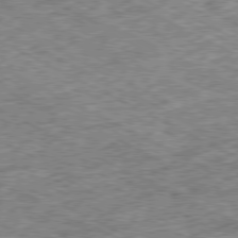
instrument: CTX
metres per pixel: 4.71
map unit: Ap
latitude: -79.4076
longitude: -67.9906
